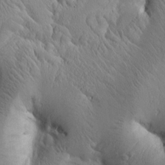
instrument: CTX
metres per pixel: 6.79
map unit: Htu
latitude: 1.1781
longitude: 175.2942
